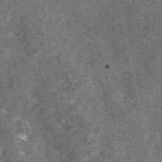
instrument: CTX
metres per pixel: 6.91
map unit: eAb
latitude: 46.9892
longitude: 119.5588
